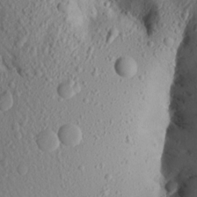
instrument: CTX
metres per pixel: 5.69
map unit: Aa
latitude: 15.3860
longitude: -145.9528
